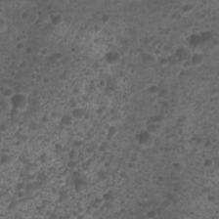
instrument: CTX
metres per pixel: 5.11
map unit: Nhu
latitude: 2.5357
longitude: -15.5372
